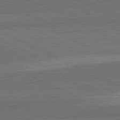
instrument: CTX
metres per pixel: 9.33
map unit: lApd
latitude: 82.1199
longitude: 158.8030
